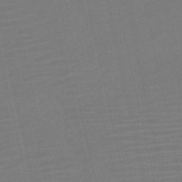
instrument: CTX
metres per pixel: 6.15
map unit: HNb
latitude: -52.3117
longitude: -48.0822
